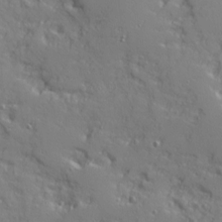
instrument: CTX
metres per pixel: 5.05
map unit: Ave
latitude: 10.8380
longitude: -101.7072
